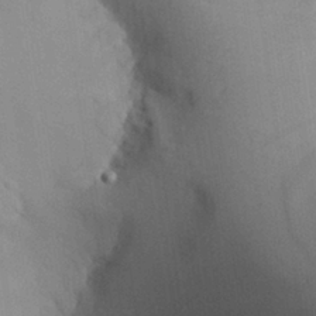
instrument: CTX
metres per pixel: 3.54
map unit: Aa
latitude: 27.6694
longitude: -137.2537
